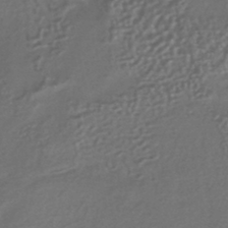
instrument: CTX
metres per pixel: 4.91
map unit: HNhu
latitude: -42.7274
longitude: 94.5762
